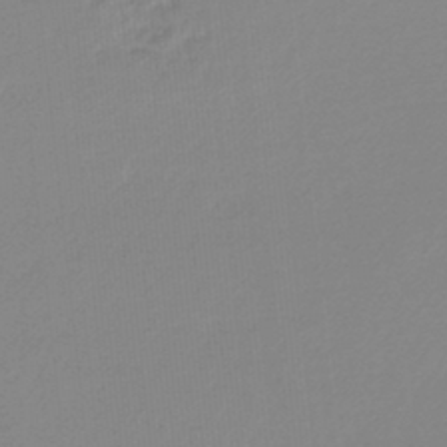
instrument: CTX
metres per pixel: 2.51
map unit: lHb
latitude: -45.2376
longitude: 65.1242
